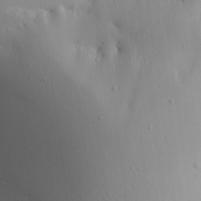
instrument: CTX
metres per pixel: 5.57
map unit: Aa
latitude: 15.1781
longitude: -143.0081
